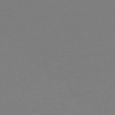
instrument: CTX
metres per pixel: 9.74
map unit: eHb
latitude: -49.7289
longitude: 77.8044
